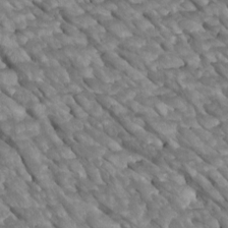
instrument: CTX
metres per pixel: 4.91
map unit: Htu
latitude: 2.1955
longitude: 144.1606
